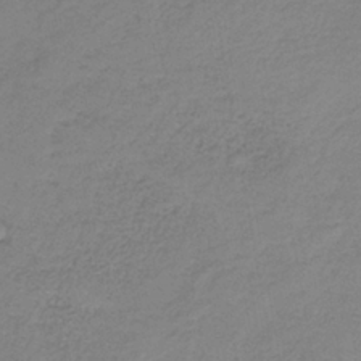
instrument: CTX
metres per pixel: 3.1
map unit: HNb
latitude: -34.8030
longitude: 52.5384
